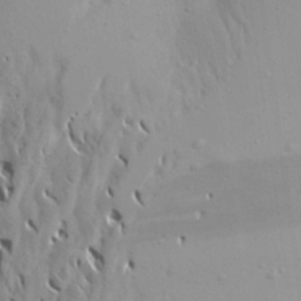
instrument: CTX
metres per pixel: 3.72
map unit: Aa
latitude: 26.0444
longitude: -144.1200
